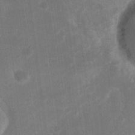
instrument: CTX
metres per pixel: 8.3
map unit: eHh
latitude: 20.3468
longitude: -69.9150
